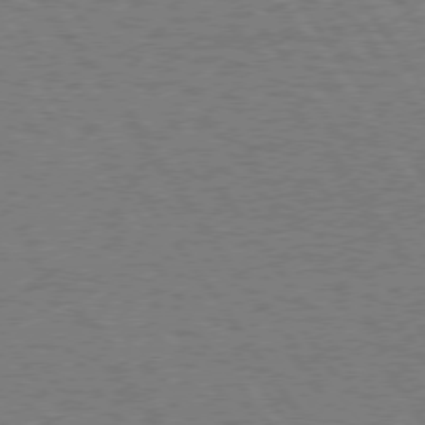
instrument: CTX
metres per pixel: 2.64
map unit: Hpe
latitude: 74.7435
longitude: -135.7071
